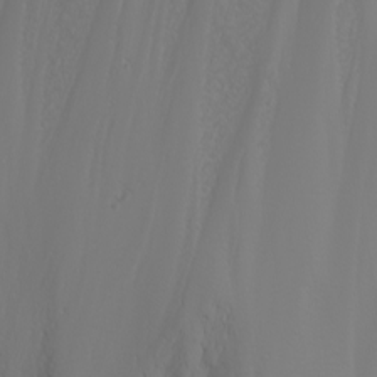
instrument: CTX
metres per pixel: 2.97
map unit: Nhu
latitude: -7.1431
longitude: -90.4034
